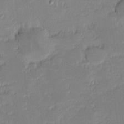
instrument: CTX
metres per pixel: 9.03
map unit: eHh
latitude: -1.2754
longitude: -83.9150
